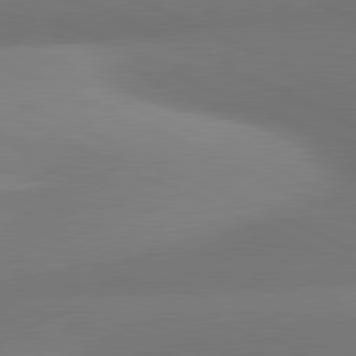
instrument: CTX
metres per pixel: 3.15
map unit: lApd
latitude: 80.8947
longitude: 130.5951
